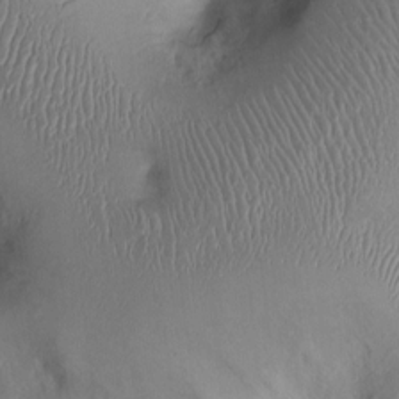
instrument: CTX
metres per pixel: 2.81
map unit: Ht
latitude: 1.0458
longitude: -13.8961
